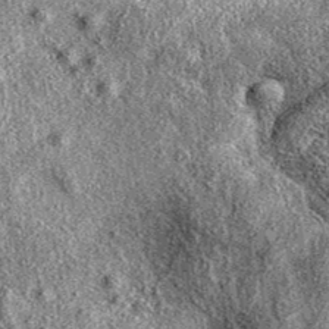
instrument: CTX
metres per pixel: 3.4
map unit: eAb
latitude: 37.0269
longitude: 111.2187
